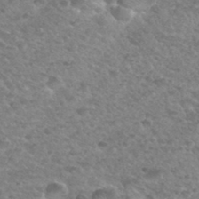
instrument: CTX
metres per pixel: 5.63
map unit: Hto
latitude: 34.1200
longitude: -49.1781
